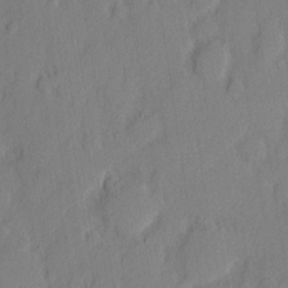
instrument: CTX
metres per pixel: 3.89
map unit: eHh
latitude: 3.0458
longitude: -77.3481
